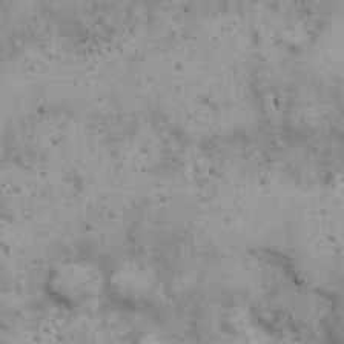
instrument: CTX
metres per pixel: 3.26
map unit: Nhu
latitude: 22.4034
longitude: -67.9717
